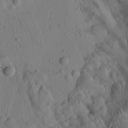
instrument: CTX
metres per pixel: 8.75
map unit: Htu
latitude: 2.1955
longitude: 177.8422
